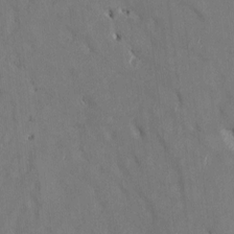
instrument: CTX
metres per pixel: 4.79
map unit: Htu
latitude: 2.8947
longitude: 148.1228
